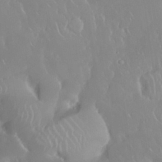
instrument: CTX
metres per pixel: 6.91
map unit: Nhu
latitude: 30.4790
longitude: -59.2915
